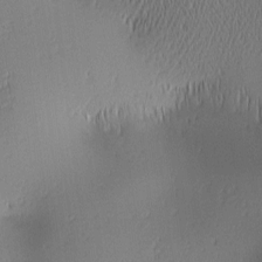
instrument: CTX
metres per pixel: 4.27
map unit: lAa
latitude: 1.8394
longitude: -115.9339
